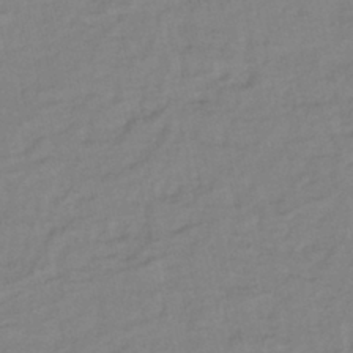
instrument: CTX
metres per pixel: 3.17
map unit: lHb
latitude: -41.3887
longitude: 76.2928
